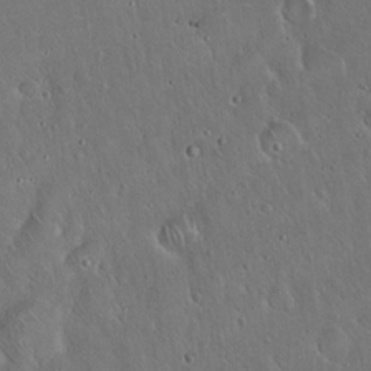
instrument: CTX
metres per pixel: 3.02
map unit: Hto
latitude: 16.9514
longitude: -57.4048
